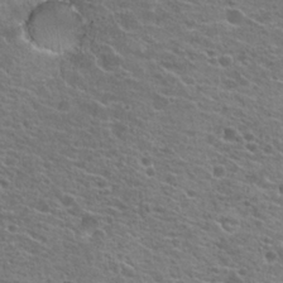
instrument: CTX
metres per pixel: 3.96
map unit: Hto
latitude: 21.3860
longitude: -41.9339
